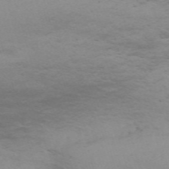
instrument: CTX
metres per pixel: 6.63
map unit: Nve
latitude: -59.6721
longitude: 56.3684
